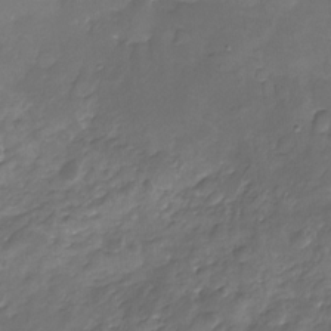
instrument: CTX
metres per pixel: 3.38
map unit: Nhu
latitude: -22.1417
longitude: -56.3467
